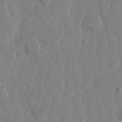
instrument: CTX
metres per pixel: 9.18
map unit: eHh
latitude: 12.8947
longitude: -69.5560
